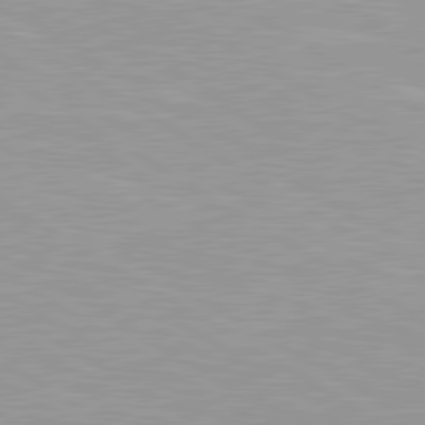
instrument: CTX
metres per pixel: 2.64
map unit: lApd
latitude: 80.6113
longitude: 159.8800
